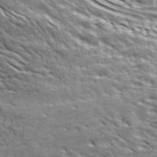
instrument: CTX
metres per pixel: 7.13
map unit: ANa
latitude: 43.8583
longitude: -85.8772
